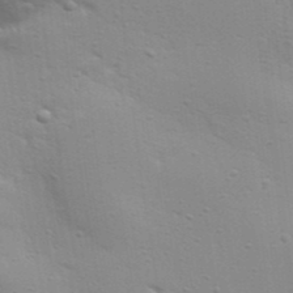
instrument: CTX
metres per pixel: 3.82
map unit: Aa
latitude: 32.2334
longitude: -133.5371
